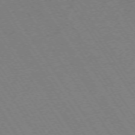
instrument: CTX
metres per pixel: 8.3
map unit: Ap
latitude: -74.2173
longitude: -71.5182
